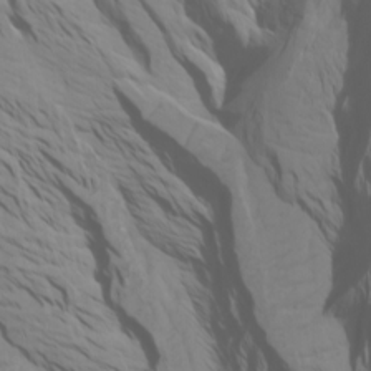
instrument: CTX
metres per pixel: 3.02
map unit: Htu
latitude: -6.5196
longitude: -70.0255
